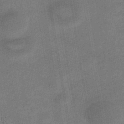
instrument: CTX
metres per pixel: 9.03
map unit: eHb
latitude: -40.1417
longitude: 82.6896
